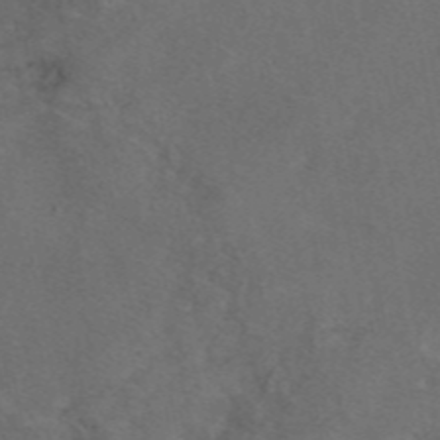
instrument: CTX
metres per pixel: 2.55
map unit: eAb
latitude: 46.5168
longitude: 108.1606
